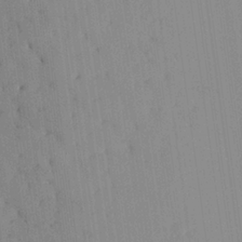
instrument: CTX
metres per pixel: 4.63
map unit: Aa
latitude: 25.3481
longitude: -137.5560
